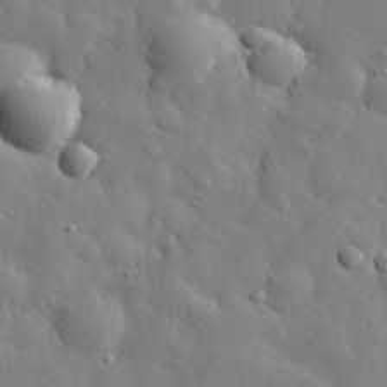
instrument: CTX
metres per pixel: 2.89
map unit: eHh
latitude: 28.7624
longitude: -78.6680
